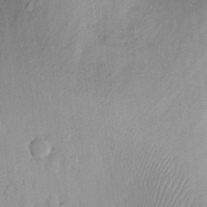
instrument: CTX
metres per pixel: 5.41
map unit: eHh
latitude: 14.9325
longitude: -72.5735
